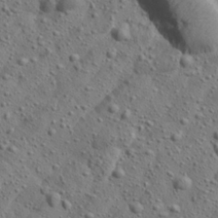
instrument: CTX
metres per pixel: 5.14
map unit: Aa
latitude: 23.7450
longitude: -143.7450
